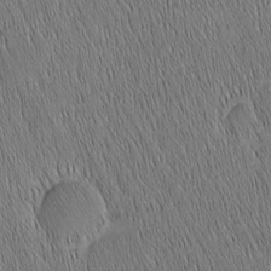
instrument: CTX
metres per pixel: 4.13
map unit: Nhu
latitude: -6.7652
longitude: -152.2901
